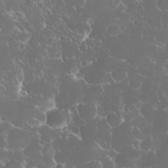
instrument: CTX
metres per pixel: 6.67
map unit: eHh
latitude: 33.1970
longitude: -63.4238
